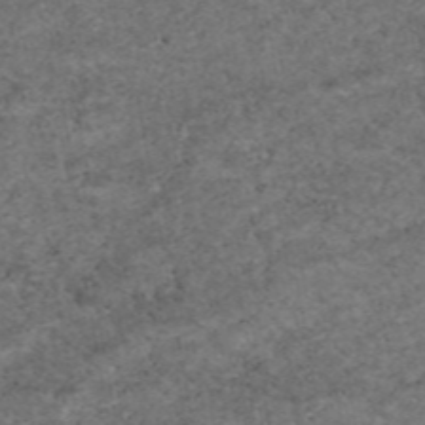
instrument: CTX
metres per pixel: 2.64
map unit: eAb
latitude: 47.8395
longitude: 113.4077
